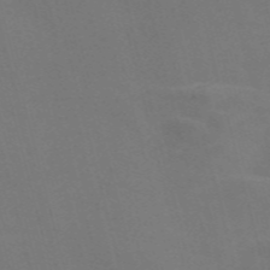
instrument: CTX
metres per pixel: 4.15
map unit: Nve
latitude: -57.6344
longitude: 56.9919
